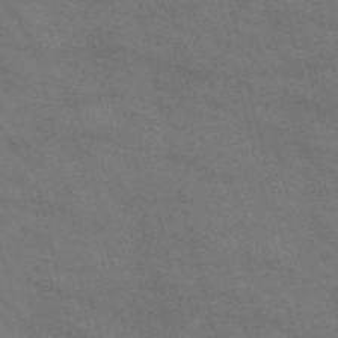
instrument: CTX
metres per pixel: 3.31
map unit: Nve
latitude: -57.3509
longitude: 51.0108
